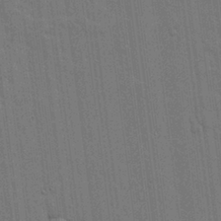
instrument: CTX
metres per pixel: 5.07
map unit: lHvf
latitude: 18.8569
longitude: -113.8961
